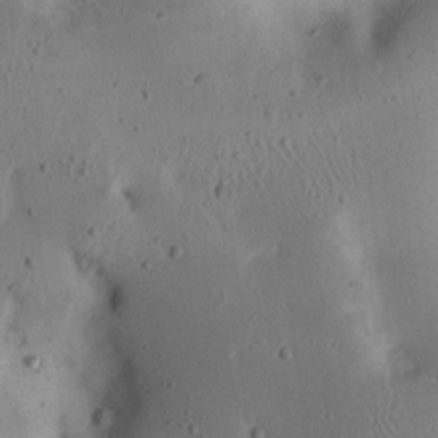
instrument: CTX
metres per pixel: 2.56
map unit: eHh
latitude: 22.6490
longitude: -70.2333
